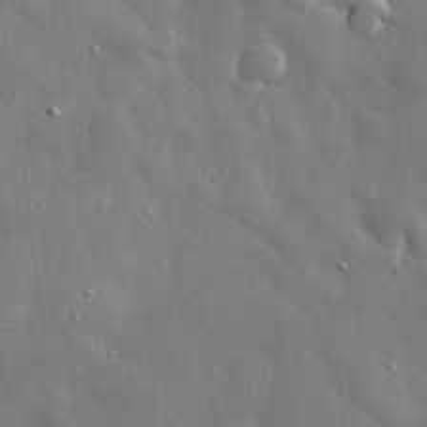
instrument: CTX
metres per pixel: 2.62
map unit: eHh
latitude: 29.6694
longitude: -78.8380
